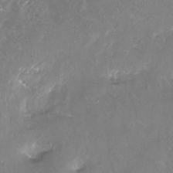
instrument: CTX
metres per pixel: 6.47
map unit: Hto
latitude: -13.6722
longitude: -42.4601
